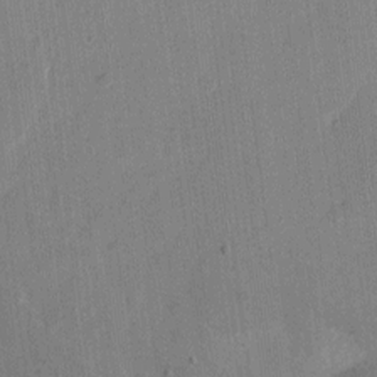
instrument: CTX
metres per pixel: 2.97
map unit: eHh
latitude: 8.9136
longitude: -68.2901
